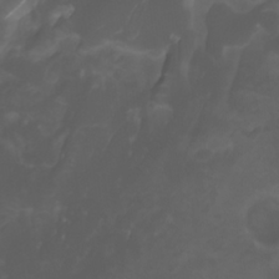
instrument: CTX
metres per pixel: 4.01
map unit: Nhu
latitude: -11.5399
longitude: -74.9514
